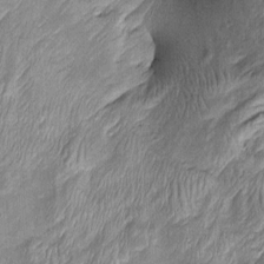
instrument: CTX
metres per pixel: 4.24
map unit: Htu
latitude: -5.6722
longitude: 158.4440
